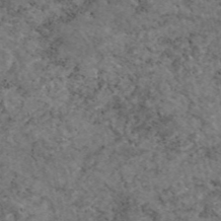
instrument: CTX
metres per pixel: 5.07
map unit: eAb
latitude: 46.3845
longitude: 117.6910
